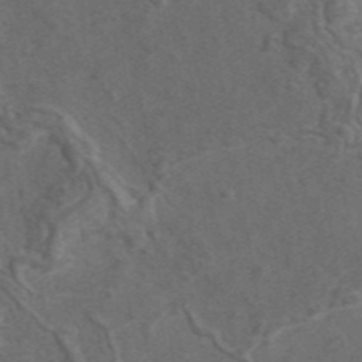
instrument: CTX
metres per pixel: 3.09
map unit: eAb
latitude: 43.6883
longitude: 111.3509
